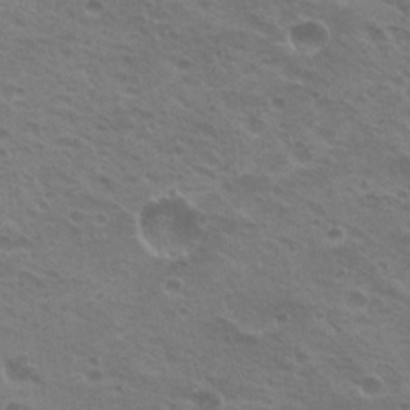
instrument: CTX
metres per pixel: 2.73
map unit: Nhu
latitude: 21.2159
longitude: -31.1781
